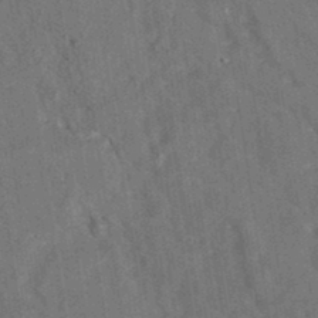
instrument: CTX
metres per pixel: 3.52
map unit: eAb
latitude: 34.5168
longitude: 110.9541
